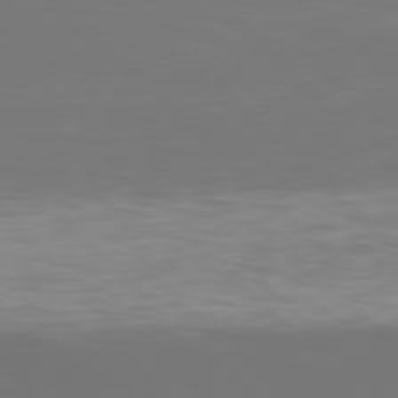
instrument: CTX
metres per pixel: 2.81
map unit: Hpe
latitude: 78.2145
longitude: -167.5560
